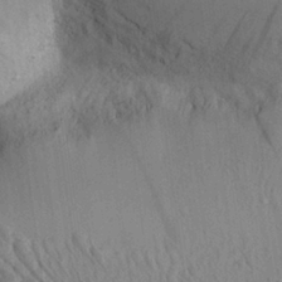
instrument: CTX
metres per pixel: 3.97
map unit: Aa
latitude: 24.8191
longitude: -134.0633
